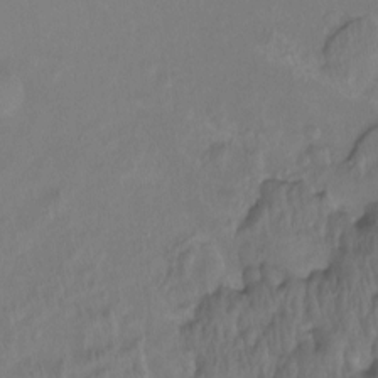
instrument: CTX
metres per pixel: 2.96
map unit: Htu
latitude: -16.1606
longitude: -46.6113
